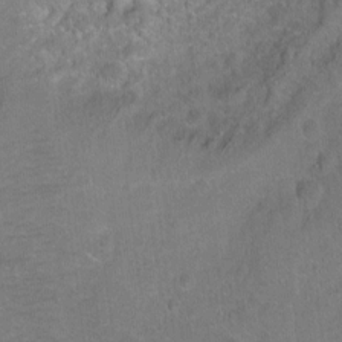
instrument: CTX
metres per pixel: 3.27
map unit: Ht
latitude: -6.0850
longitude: -37.0081
